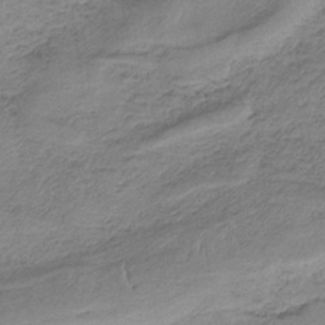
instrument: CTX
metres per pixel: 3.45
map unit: HNb
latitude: -34.3306
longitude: 58.6329
